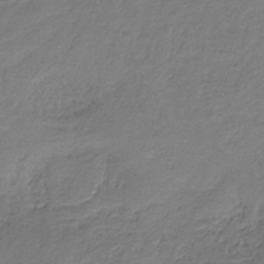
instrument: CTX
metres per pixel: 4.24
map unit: HNb
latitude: -33.5210
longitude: 56.4629
